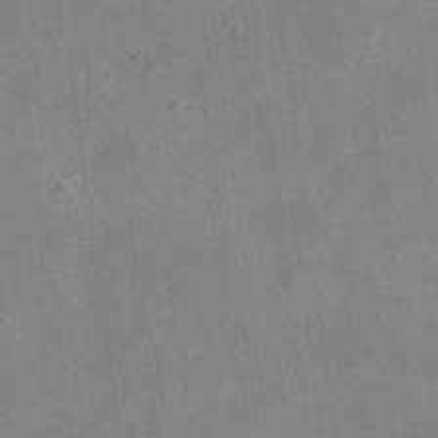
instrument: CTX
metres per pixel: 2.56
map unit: eHh
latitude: 19.1403
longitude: -71.1214
